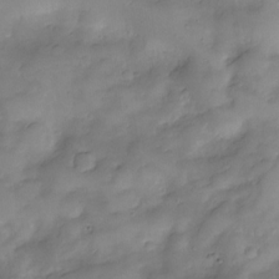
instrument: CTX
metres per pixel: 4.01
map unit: Nve
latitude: -27.0486
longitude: -149.2348
